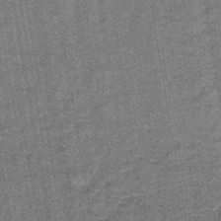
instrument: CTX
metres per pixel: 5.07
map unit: lHb
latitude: -42.7274
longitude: 55.2943
